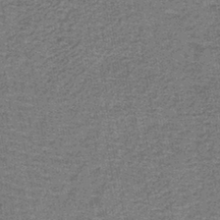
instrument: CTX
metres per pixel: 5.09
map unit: lHb
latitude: -40.4440
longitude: 58.7652
